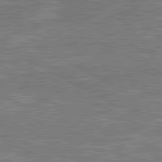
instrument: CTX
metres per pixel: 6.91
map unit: lApd
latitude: 80.8002
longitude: -171.1970
